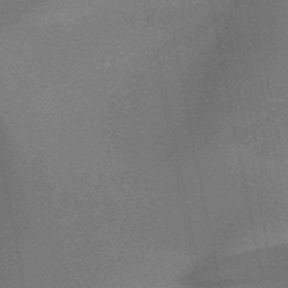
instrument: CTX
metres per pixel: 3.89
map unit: HNb
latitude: -49.5210
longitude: -51.7638
